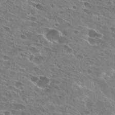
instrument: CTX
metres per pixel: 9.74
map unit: Hto
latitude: 27.5938
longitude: -43.7639
